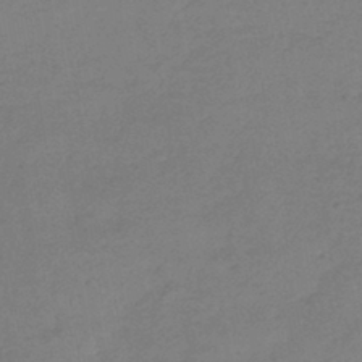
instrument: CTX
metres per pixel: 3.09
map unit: lHb
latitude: -40.4062
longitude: 66.8975
